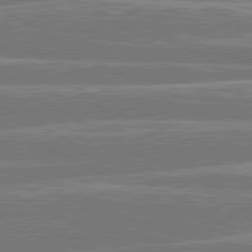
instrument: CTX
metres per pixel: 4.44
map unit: lApd
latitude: 80.7057
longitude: -131.6505
